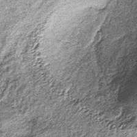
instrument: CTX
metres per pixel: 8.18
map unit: lHb
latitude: -38.2928
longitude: 67.8234
